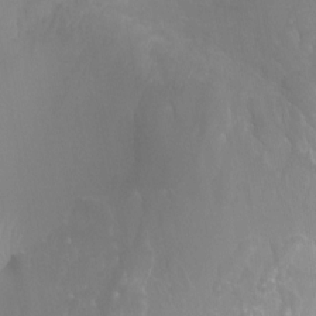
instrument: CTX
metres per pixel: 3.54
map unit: Ht
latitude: -1.1243
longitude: -20.5924
